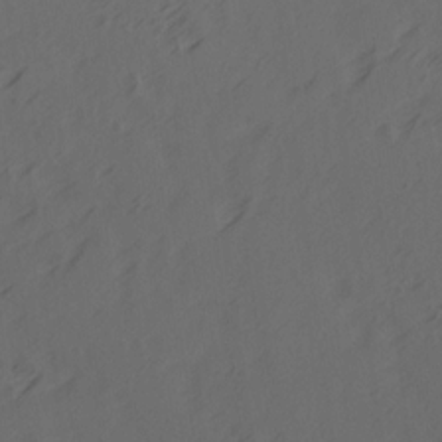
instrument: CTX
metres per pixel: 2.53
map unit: Ave
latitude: 14.4979
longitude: -105.8017
